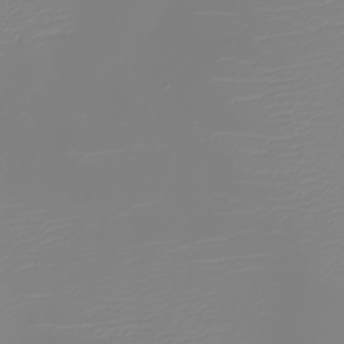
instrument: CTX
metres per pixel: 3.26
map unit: eHh
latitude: -5.4454
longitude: -85.0270
